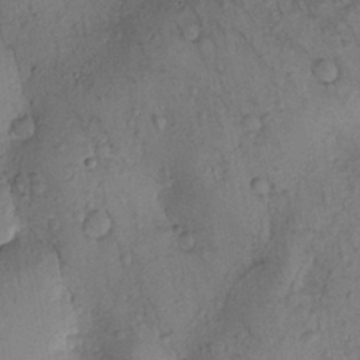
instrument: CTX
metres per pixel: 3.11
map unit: Htu
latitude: 0.1011
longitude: 173.4076
